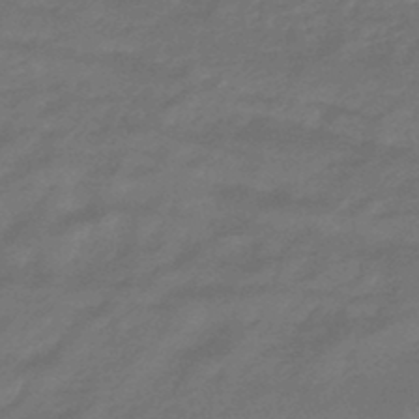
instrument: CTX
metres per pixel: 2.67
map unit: HNhu
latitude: -46.6707
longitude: 90.4062
